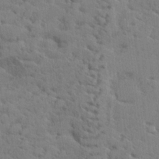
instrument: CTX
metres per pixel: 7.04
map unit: lHvf
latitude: 25.1781
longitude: 143.2942
